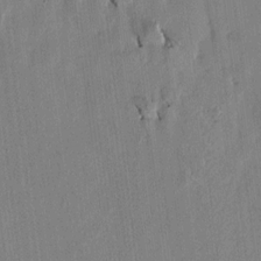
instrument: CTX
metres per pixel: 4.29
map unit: lAvf
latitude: 7.2159
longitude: 166.4440
